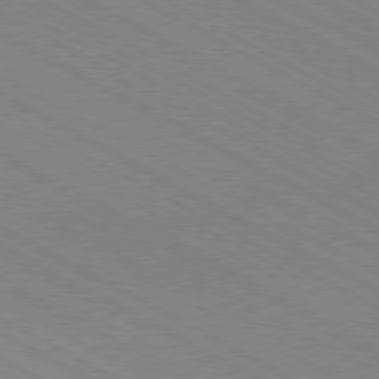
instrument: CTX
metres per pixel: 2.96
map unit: Hpe
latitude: -80.9164
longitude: 16.8975
